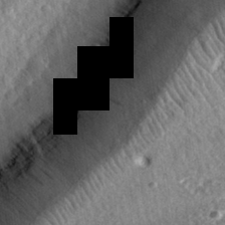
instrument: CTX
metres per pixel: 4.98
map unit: eHh
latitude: 33.5938
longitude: -79.4994
